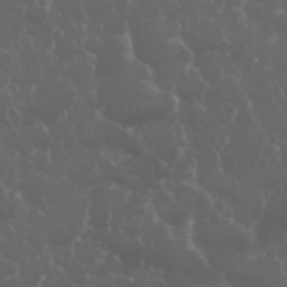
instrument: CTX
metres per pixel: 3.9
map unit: eHh
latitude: 33.7639
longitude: -59.4993
